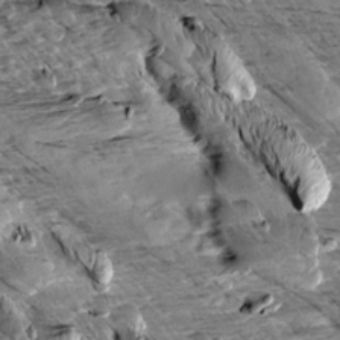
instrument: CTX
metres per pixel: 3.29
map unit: Aa
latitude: 11.0459
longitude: -142.7057
